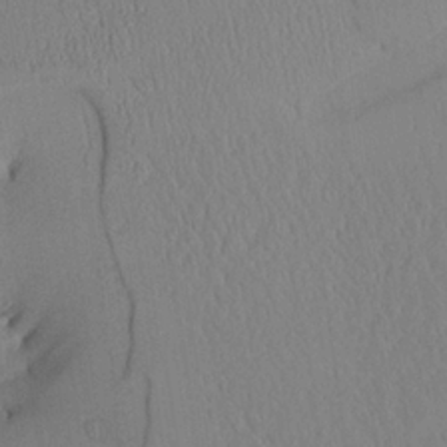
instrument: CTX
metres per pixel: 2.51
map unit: Aa
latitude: 24.9324
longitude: -132.5735
